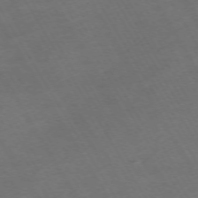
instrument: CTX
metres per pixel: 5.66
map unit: Hpe
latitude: -72.6140
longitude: 9.3132
